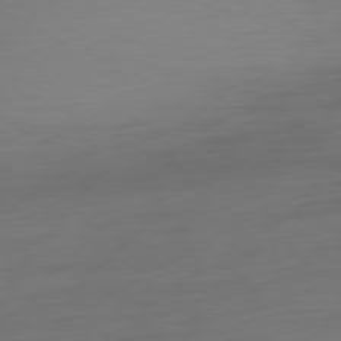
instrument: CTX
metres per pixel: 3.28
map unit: Ap
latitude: -78.8219
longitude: -76.1577
